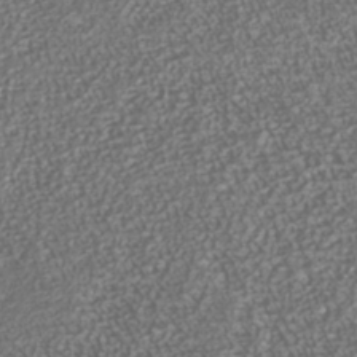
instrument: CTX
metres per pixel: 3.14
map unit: Nhe
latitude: -37.8422
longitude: -87.4615
